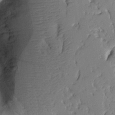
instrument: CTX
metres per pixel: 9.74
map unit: Ave
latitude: 15.2159
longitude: -140.1199
